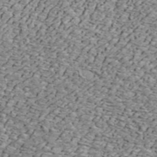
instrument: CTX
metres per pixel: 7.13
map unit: ANa
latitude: 44.8758
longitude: -84.9703
